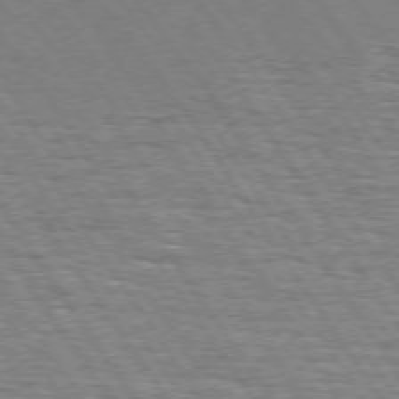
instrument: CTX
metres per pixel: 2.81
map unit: Hpe
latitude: 74.6113
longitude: -137.7828
